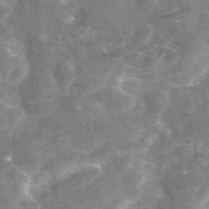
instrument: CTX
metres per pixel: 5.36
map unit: eAb
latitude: 46.1200
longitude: 120.7463
